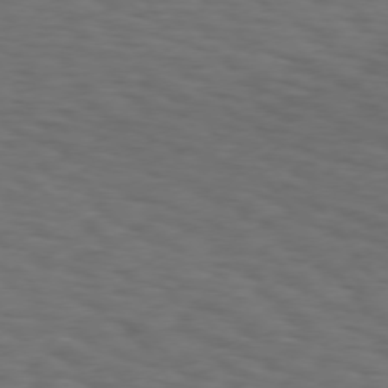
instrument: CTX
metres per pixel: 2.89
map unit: Hpe
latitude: 74.3089
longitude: -131.0648
